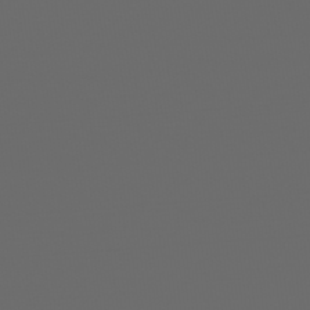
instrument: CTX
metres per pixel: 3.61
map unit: Nhe
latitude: -47.4832
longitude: -172.8569
